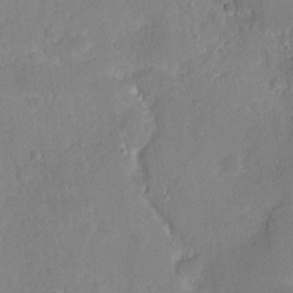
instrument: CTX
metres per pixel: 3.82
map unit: eHh
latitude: 3.6505
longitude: -74.4412
